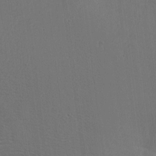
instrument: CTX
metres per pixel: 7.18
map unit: eHh
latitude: 2.5734
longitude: -78.7058
